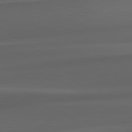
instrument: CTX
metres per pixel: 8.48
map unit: lApd
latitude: 82.4412
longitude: 143.4454
